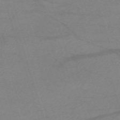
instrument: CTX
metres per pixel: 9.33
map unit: eHh
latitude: -62.1039
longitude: 54.5007
